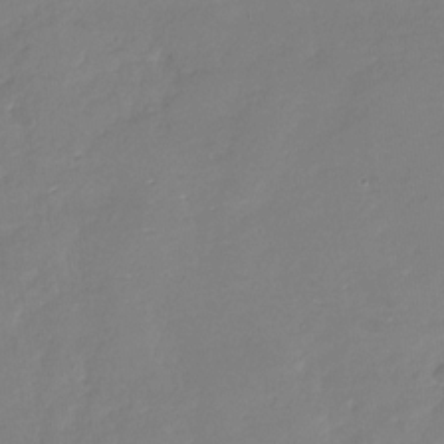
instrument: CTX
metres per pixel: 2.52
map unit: Nhu
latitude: -28.1228
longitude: -60.8191
